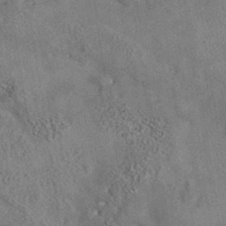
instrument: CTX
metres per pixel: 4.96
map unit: eAb
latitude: 35.4048
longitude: 114.5574
